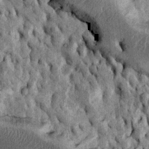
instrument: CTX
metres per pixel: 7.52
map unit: Htu
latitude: -4.8786
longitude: 156.9919
